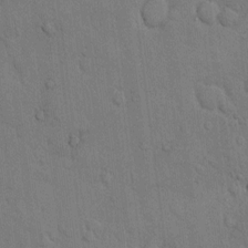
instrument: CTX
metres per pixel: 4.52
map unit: Hto
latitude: 9.6127
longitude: -61.4237
